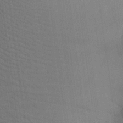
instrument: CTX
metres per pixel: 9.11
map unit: Aa
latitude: 26.7246
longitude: -137.8395
